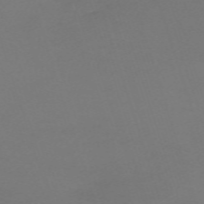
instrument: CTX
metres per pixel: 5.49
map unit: eHh
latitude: -62.4818
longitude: 53.1809
